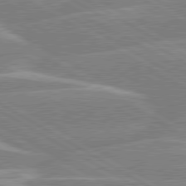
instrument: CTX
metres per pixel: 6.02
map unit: lApd
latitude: 80.1389
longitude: -131.7072
